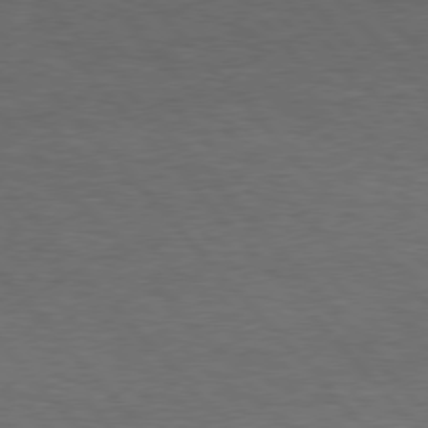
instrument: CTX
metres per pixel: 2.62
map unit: Hpe
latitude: 76.3656
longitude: -157.7449
